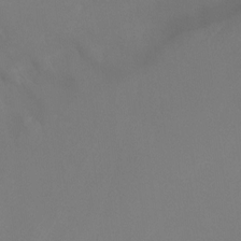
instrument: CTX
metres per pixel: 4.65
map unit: Htu
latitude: -13.1242
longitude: -48.4412
